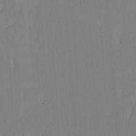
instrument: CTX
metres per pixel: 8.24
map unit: lAvf
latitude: 14.4601
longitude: -125.8394
